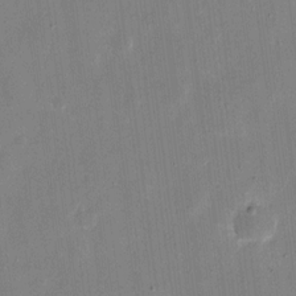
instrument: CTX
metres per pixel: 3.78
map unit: eHh
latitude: 10.5735
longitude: -68.9325
